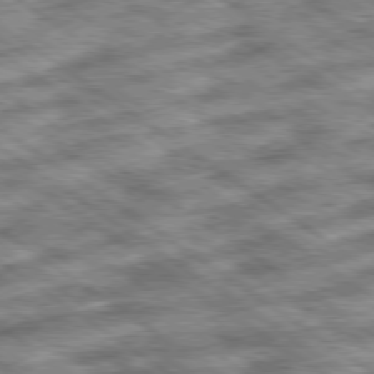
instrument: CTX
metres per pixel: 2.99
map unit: Ap
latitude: -79.8800
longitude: -50.6301
